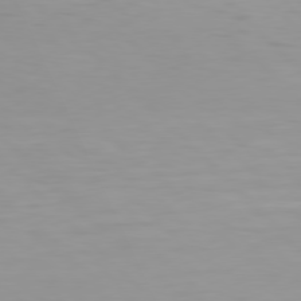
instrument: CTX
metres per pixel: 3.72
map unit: Hpe
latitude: 77.5371
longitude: -175.2726
